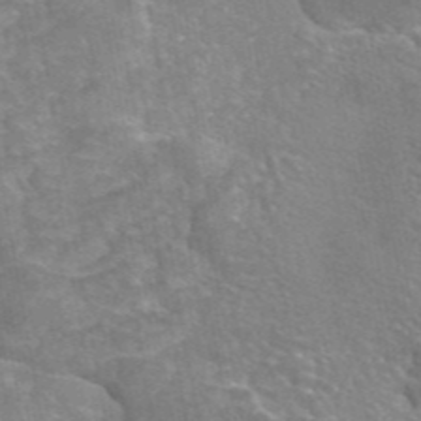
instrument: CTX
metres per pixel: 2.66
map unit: eAb
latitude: 45.8016
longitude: 105.9745
